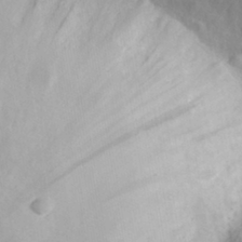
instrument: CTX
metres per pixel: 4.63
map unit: eHh
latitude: 30.1011
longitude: -72.9514
